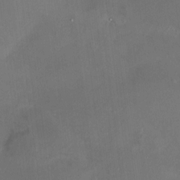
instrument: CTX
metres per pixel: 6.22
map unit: HNhu
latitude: 7.4615
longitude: 9.3698
